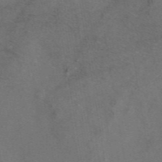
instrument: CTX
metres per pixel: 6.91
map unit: eAb
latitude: 47.0270
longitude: 109.3887
